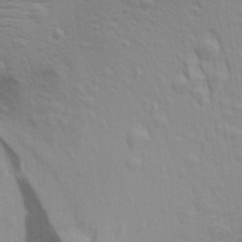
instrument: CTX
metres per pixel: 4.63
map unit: Aa
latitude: 29.5938
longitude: -139.6316
